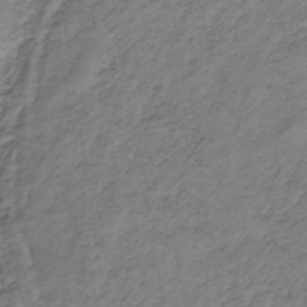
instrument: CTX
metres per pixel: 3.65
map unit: lHb
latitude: -33.2943
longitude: 66.0850
